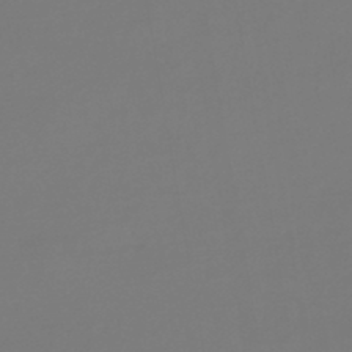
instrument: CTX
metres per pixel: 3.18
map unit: lHb
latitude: -46.3117
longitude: 76.1417
